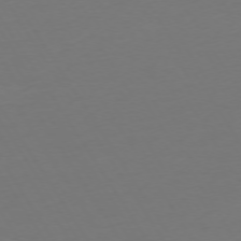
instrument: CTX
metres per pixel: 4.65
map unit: Ap
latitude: -75.2187
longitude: -68.3656
